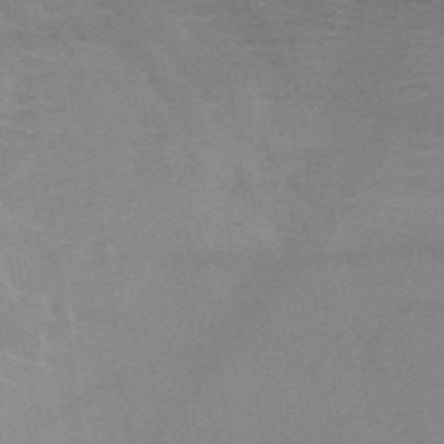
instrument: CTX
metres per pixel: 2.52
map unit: HNb
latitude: -47.6155
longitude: -46.0444
